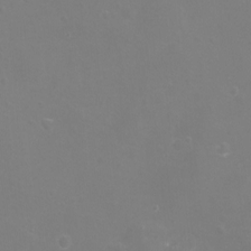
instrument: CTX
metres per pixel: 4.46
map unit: eHh
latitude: -12.0472
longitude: -60.0444
